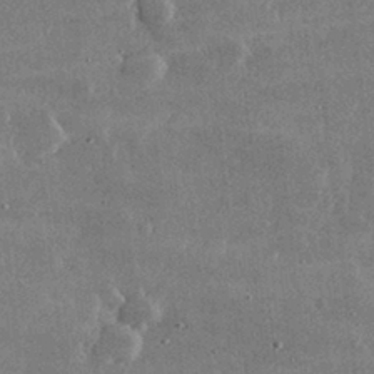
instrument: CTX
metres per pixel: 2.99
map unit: lHvf
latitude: 32.5735
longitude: -90.8380
